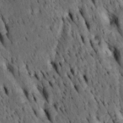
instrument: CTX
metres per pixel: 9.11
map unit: Htu
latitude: -2.9919
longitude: 151.0864
